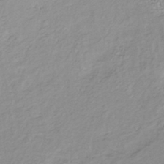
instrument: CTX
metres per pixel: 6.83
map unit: lHb
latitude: -40.9164
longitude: 70.3495
